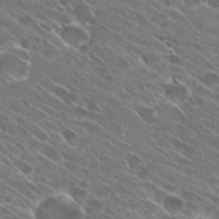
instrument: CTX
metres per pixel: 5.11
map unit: Hto
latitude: 29.1781
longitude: -43.9150
